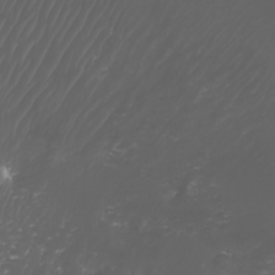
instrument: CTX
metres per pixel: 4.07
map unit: Htu
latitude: -5.0864
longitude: -88.6113
